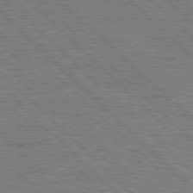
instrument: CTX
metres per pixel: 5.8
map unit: Hpe
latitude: 78.0444
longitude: -154.6112
